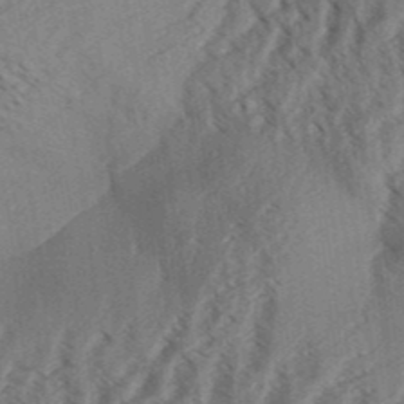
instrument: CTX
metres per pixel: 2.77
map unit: Aa
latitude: 31.5749
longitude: -138.6490
